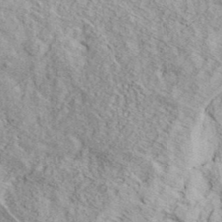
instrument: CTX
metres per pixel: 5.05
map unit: eHh
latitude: 37.3860
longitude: -80.1956
